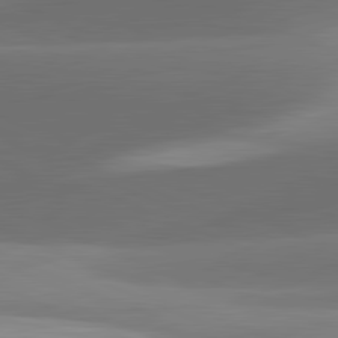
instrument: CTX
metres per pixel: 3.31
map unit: lApd
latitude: 81.6127
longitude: 129.8800
